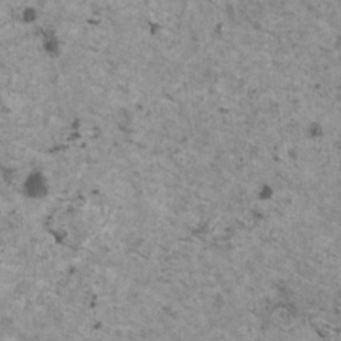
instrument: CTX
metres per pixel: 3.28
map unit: HNhu
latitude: 1.2725
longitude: 4.3306
